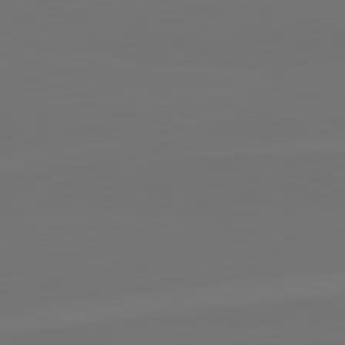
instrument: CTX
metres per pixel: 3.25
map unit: lApd
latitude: 82.4223
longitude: 144.2551
